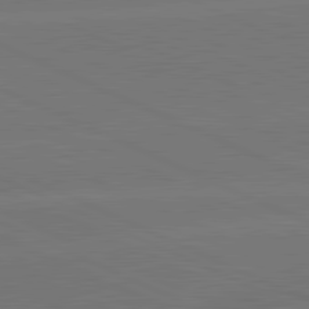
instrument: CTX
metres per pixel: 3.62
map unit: lApd
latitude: 81.7450
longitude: -154.7813
